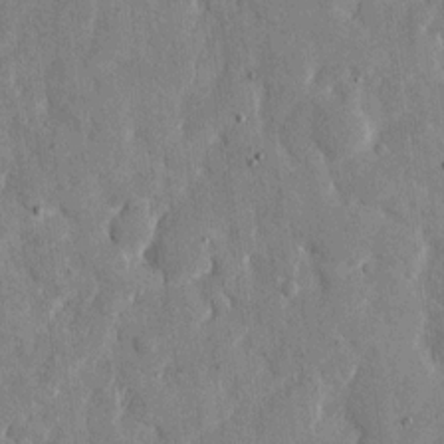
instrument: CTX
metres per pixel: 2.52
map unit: eHh
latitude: 10.9136
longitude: -67.6693
